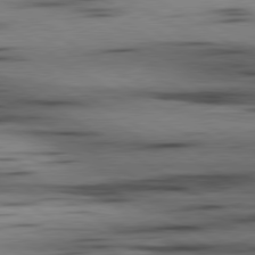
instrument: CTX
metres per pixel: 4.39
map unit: lApd
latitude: 80.0822
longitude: 158.8030
